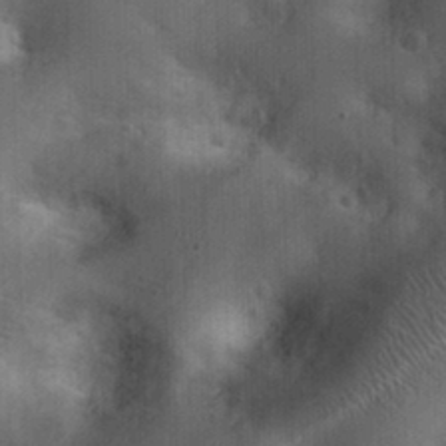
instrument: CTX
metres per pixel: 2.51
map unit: eHh
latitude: 26.0444
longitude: -65.3671
